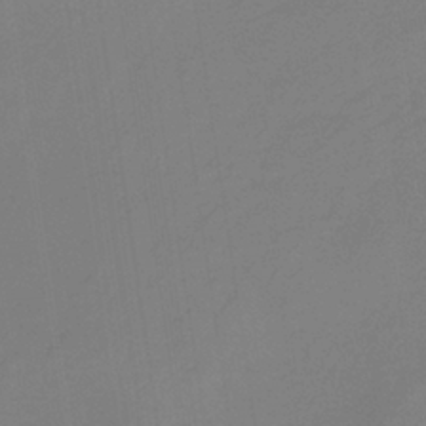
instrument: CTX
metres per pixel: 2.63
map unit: HNb
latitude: -36.9163
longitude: 54.8786
